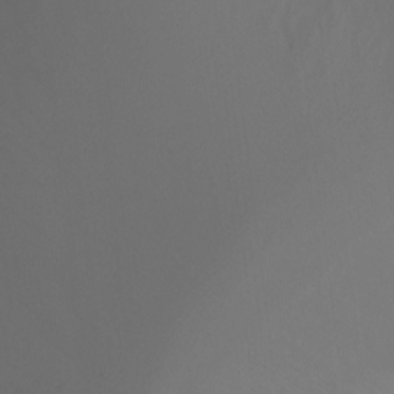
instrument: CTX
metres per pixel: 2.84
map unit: Ht
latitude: -6.8030
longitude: -27.7261
